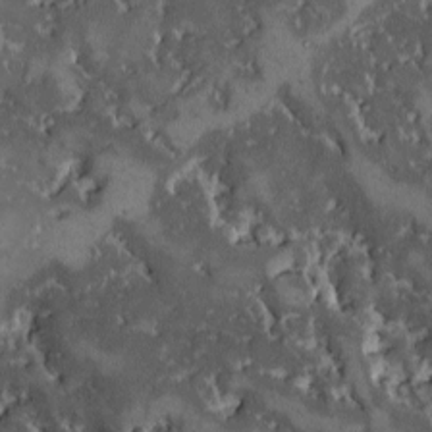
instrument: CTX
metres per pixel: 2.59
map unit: Ave
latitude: -9.5966
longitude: -116.5735
